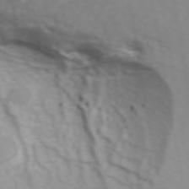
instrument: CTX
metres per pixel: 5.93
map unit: ANa
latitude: 45.3670
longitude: 28.1417
